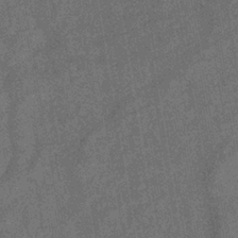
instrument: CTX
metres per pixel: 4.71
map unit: eHb
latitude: -35.1431
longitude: 80.8786
